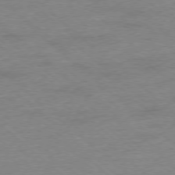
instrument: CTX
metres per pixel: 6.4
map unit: Ap
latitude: -78.2172
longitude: -85.7261
